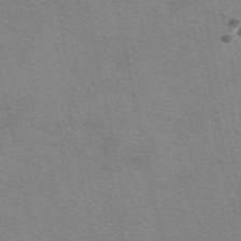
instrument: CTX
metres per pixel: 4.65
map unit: eAb
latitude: 51.2348
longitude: 108.3495
